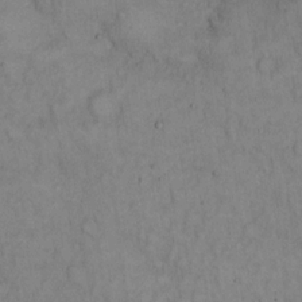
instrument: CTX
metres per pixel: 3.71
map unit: Hto
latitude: 14.4412
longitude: -61.5749
